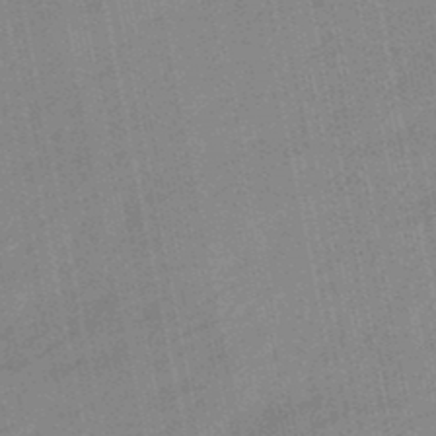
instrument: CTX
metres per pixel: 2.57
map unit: lHb
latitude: -48.7086
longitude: 80.5196
